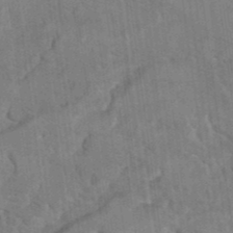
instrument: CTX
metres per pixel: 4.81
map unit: Hto
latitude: 9.2726
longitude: -35.7827
